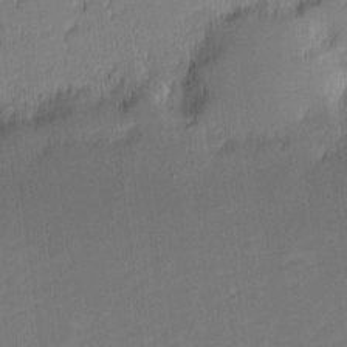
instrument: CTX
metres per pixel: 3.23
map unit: eHh
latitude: -2.4062
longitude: -83.8583
